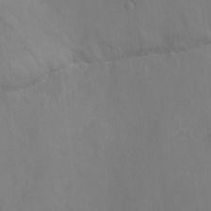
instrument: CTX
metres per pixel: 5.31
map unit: Nhu
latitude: -8.9542
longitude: -51.7827
